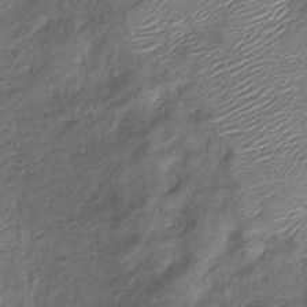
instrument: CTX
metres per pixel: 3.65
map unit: eHb
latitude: -39.9178
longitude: 78.4440
